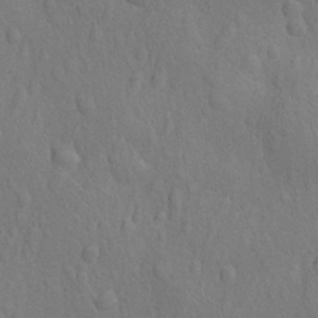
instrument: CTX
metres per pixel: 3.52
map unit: Nhu
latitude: -14.0661
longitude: -25.3103
